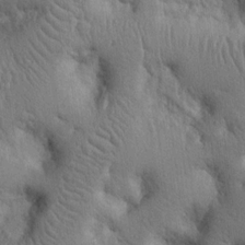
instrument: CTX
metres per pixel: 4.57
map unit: Nhu
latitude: 14.8002
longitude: -78.7813
